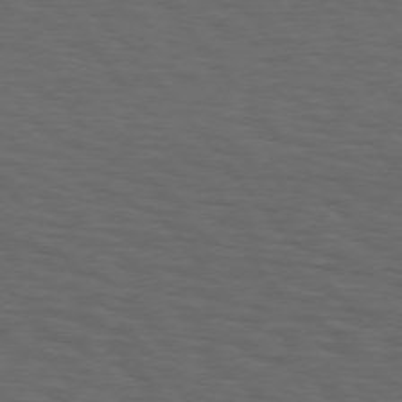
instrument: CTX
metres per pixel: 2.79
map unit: Hpe
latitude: 75.3671
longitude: -131.5938
